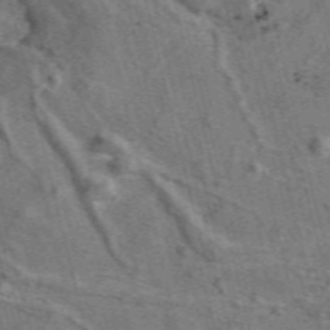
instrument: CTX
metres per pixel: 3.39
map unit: eAb
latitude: 44.7246
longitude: 111.5588
